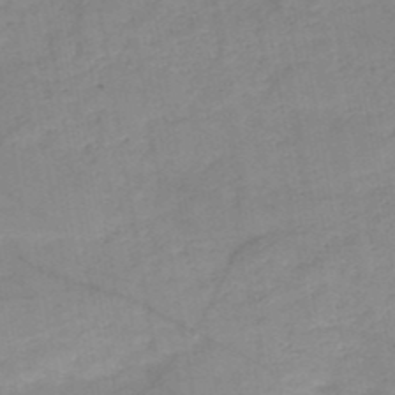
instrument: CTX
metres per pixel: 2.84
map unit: HNb
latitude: -49.6533
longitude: -39.8016
